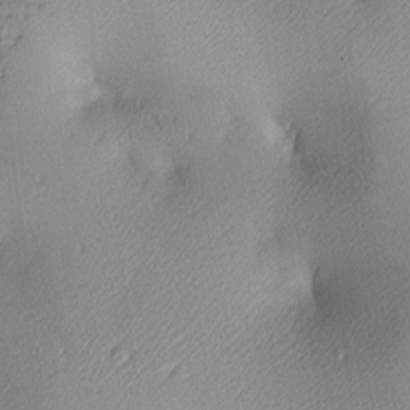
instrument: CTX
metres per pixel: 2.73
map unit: lAa
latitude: 3.5749
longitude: -117.2348
